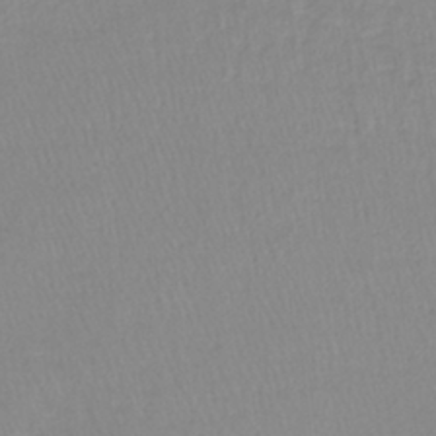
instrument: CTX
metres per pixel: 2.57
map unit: lHb
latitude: -40.3495
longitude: 65.5021
